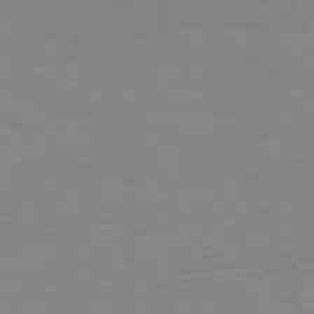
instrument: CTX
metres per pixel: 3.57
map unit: Ap
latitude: -77.1242
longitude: -78.0633
